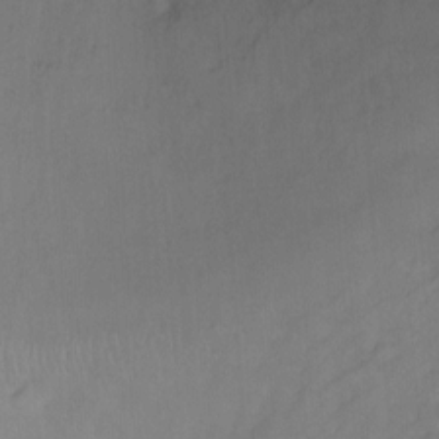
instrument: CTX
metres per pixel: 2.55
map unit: Ht
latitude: -10.6141
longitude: -39.3859
